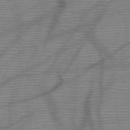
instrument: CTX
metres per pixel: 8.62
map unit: HNb
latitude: -46.7841
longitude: -40.7624
